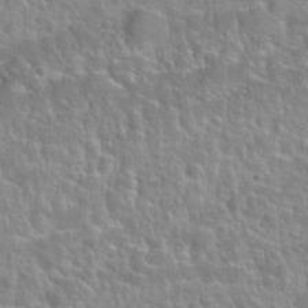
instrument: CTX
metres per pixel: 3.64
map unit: Nhu
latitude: 28.1955
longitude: -52.8947
